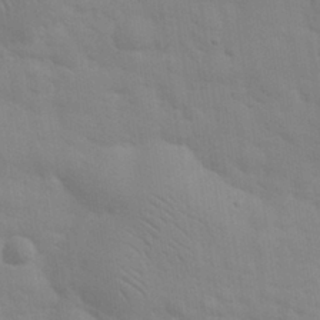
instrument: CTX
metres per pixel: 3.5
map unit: eHh
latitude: 30.8758
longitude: -70.2711
